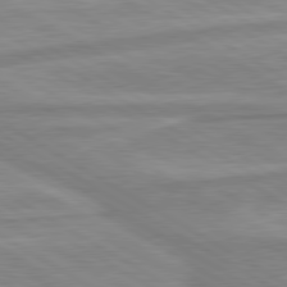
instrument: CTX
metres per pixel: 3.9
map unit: lApd
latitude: 80.2333
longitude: -172.8946
